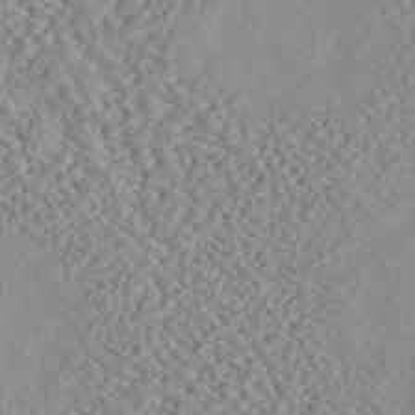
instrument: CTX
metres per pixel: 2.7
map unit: ANa
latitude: 45.7072
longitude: 49.9556
